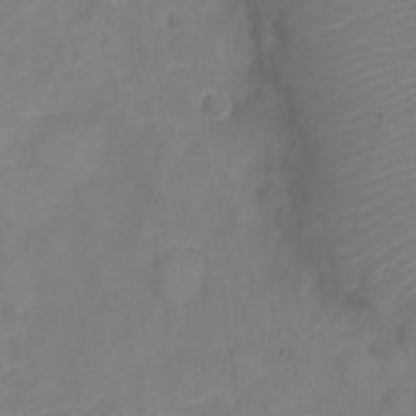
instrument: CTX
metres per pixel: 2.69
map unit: Nve
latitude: -21.5588
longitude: 106.0850
